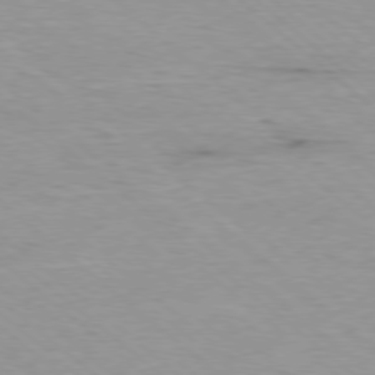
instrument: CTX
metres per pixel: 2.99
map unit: Ap
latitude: -78.0472
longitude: -93.0080
